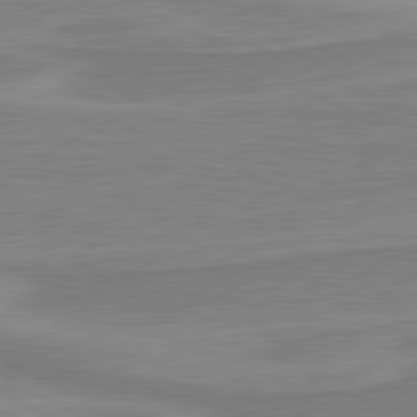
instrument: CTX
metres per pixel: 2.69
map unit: lApd
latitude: 81.1403
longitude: 171.8989
